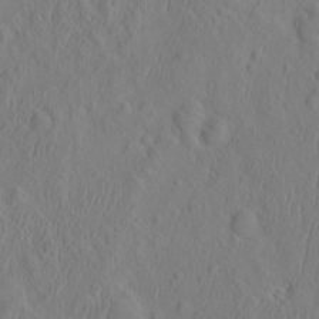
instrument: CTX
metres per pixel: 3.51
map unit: eHh
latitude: -2.4440
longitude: 19.0675
